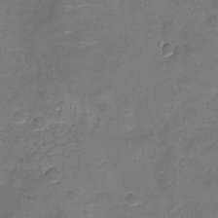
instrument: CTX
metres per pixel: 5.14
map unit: Nhu
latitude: -18.6518
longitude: -56.5356
